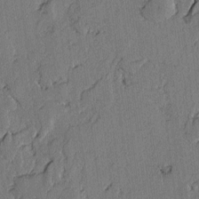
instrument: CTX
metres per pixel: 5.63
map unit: lAvf
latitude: -2.7085
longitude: -107.7828
